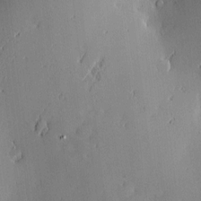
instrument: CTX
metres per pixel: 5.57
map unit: Nve
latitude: -8.3873
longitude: 173.5210
